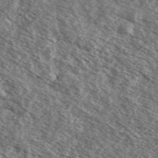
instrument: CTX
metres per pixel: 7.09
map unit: Ave
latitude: 38.4034
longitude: -109.0836
